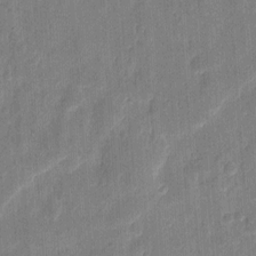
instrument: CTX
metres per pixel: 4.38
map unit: eHh
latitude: 7.9150
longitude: -73.2537
